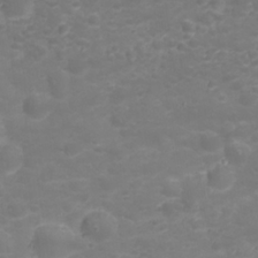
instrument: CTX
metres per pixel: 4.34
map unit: Nhu
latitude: 23.5182
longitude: -60.6679
